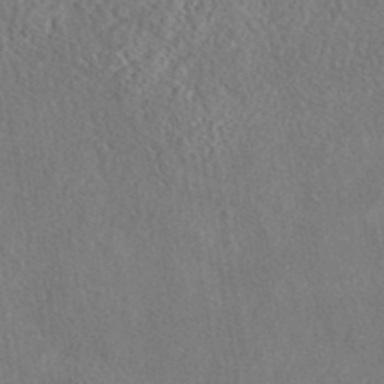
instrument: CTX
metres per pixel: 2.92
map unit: eAb
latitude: 41.0836
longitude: 102.9164
